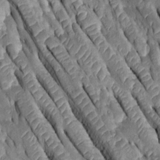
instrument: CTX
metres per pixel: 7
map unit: Htu
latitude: -0.2173
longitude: 148.1606
